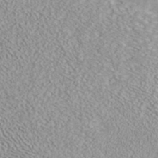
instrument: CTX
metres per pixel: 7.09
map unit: ANa
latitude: 41.5560
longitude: 28.7274
